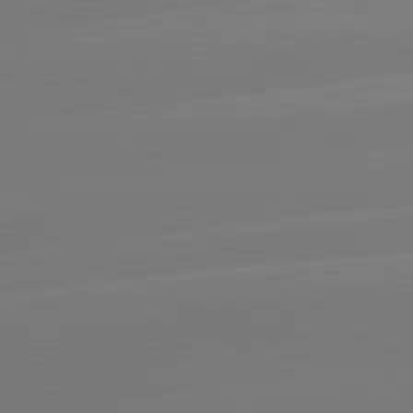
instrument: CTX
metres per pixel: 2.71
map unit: lApd
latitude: 81.6883
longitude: -150.4790
